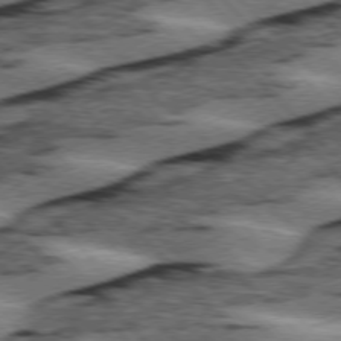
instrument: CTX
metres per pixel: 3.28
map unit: lApd
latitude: 75.7450
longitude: -79.1970
